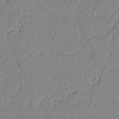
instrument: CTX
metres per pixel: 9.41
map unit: lAvf
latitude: 6.4979
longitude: 165.6722
